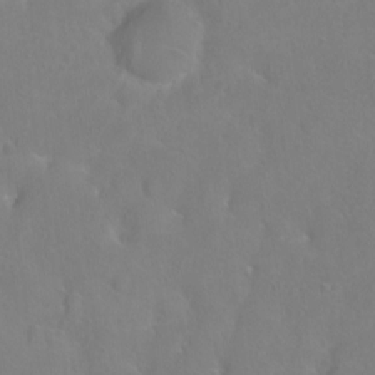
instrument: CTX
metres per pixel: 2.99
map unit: Ht
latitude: 0.6868
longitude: -32.8380
